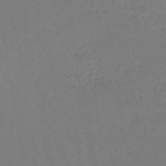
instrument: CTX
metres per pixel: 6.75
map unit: HNb
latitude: -50.7085
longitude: -53.1214
